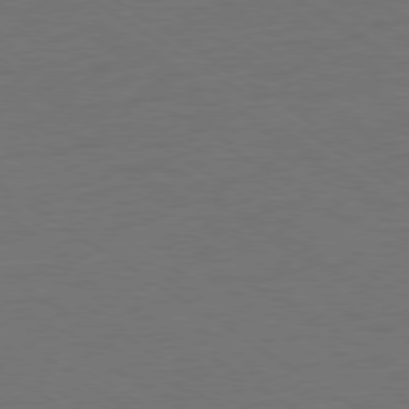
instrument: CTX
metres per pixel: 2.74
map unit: Ap
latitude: -79.6155
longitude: -52.8758
